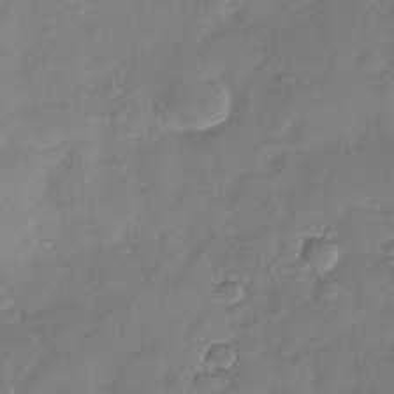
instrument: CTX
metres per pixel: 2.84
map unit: Nhu
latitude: -29.4077
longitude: -61.1214
